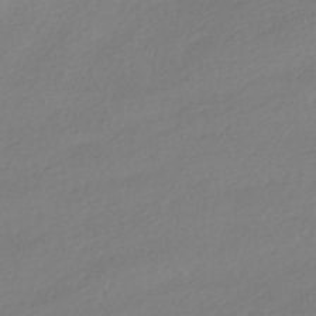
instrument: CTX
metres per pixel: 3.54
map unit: HNhu
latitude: -40.8975
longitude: 96.9164
